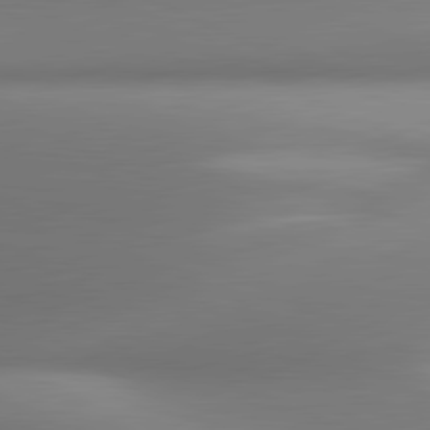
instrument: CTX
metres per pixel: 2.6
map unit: lApd
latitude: 81.2915
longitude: 143.2753
